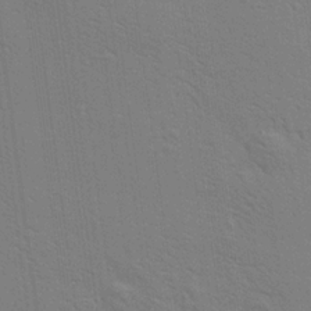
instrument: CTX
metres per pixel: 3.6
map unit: Aa
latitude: 20.7813
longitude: -140.6301
